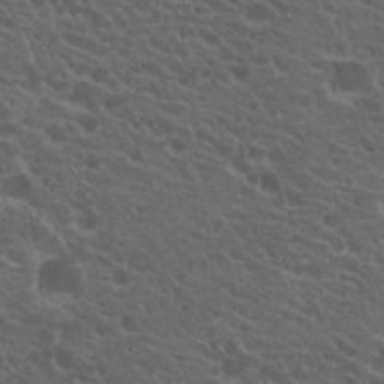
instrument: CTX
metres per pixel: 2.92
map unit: Hto
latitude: 19.9528
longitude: -34.7813
